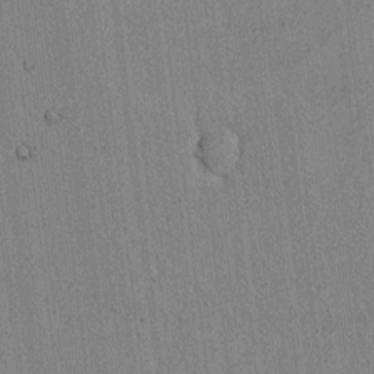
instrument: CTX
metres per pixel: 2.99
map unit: lAvf
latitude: 6.8758
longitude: 168.0283
